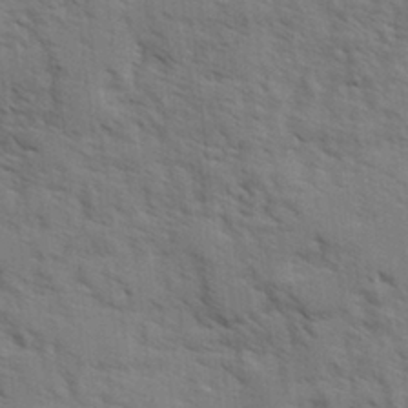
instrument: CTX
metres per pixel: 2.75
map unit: Ave
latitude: 2.0444
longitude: -110.1956
